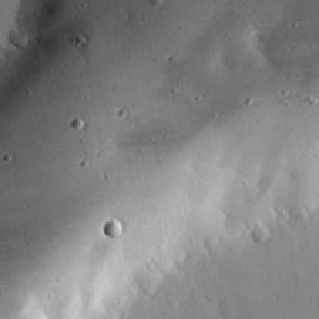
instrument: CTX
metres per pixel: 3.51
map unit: eHh
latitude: 23.5560
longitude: -90.4223
